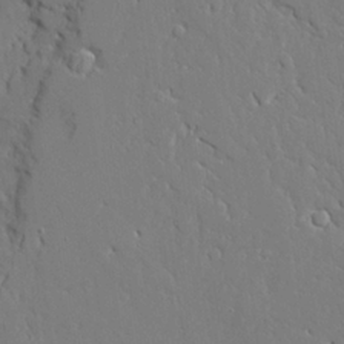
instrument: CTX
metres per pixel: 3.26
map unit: Ave
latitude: 23.6505
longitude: -129.8583
